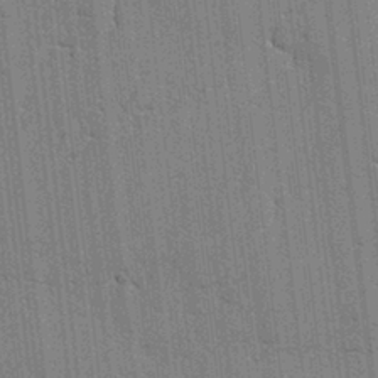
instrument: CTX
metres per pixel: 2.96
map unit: lAvf
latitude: -1.5211
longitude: -107.8016
